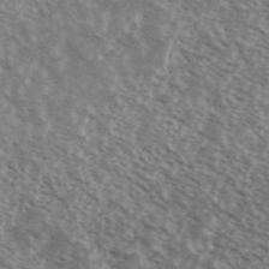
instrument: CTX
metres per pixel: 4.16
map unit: Ave
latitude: 38.6112
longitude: -111.1592
